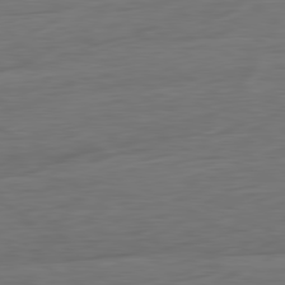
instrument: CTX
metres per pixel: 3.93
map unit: Ap
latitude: -81.3132
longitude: -79.0837
